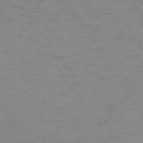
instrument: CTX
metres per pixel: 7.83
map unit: Ap
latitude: -74.5763
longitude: -79.7828
